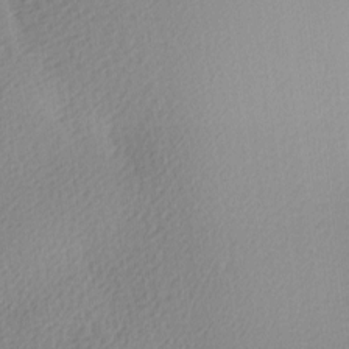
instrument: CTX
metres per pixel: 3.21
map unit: Ave
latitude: -8.9731
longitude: -123.5560
